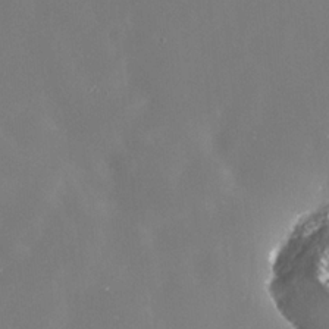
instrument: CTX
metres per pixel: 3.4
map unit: Nhe
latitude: -35.6722
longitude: -91.7450
